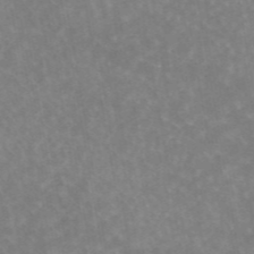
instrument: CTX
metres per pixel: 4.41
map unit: eAb
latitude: 45.3104
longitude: 122.1984
